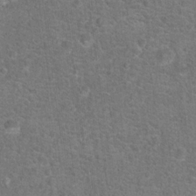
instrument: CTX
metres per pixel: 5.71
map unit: Hto
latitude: 17.3482
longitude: -42.8380
